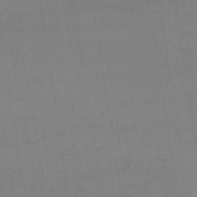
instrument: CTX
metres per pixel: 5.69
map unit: lHb
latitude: -34.9920
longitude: 64.8786
